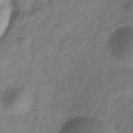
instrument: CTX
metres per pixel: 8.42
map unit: Hve
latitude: -33.1431
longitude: 90.6708
